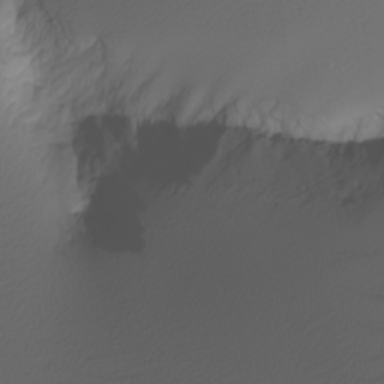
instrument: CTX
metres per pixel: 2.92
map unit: Nhu
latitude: -5.5210
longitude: -91.8583
